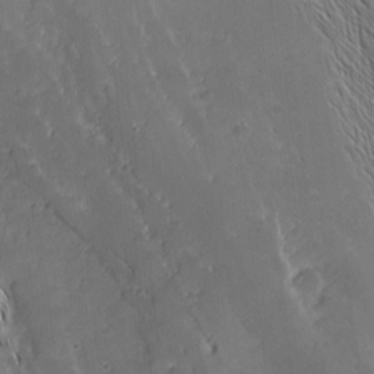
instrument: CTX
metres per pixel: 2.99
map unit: Nhu
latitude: -5.9745
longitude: -151.8772
